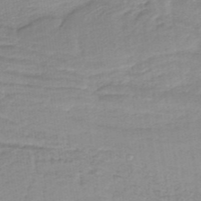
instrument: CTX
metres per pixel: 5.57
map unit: lHb
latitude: -35.4076
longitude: 60.1039
